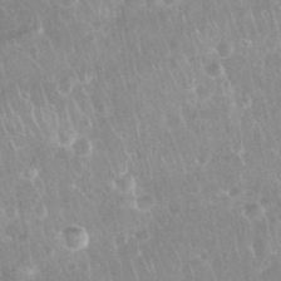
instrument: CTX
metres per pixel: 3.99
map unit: Nhu
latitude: 28.1955
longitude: -64.7057
